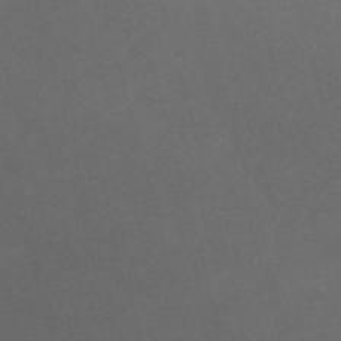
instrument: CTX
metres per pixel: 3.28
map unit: Nve
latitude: -58.4062
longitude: 59.4265
